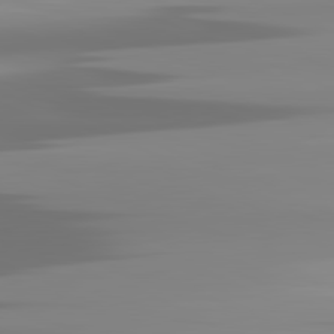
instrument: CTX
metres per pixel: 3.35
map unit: lApd
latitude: 81.9528
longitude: -137.4616
